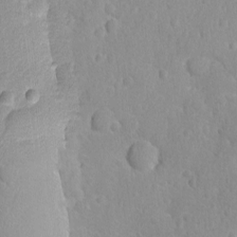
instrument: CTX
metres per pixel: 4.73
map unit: Ave
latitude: -8.8786
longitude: -119.3104
